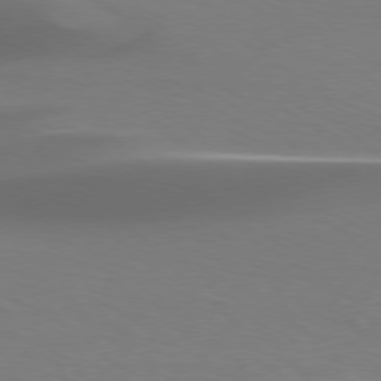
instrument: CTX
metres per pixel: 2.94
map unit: Hpe
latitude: 76.2522
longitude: -132.2523
